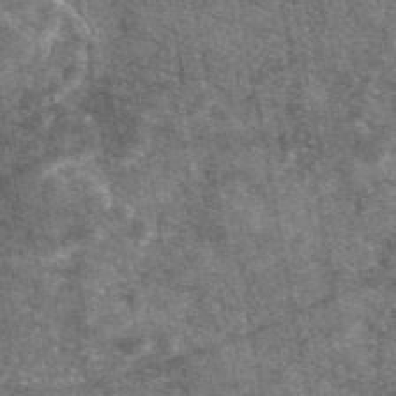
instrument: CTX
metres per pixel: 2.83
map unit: eAb
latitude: 47.3671
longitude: 122.2929
